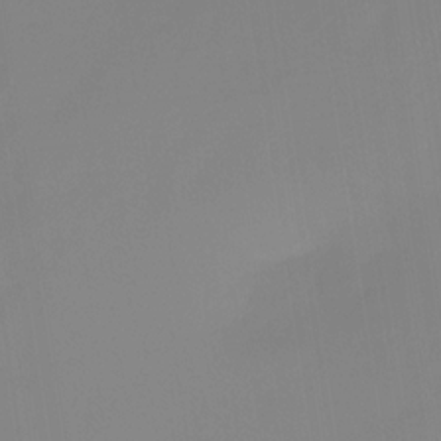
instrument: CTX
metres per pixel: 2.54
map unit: HNhu
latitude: -27.2187
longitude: 73.1998
